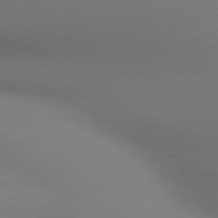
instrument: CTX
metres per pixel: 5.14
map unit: lApd
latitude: 80.6490
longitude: 138.1039
